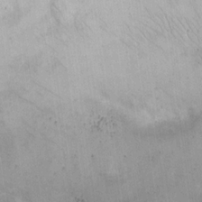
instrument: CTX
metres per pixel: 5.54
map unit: eHh
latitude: 19.3292
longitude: -65.5749
